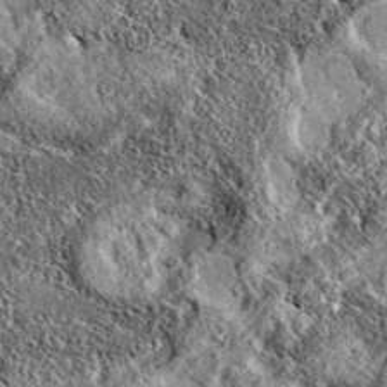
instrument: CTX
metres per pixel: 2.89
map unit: eAb
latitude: 36.5168
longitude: 111.6155
